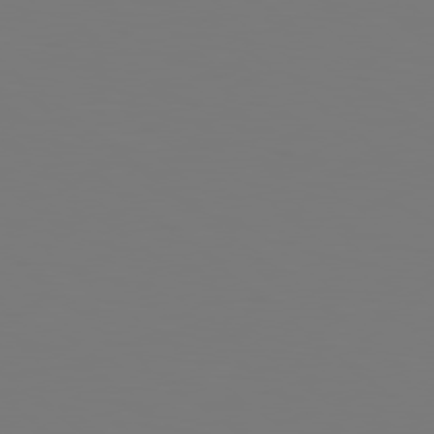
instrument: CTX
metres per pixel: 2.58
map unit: Hpe
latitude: 78.6869
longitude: -163.6505
